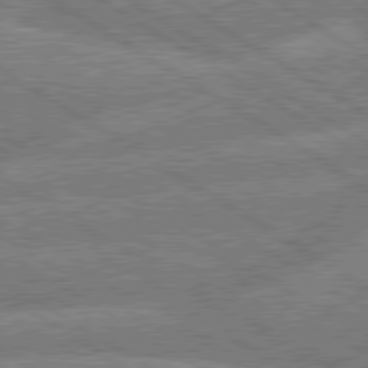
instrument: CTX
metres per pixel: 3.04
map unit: lApd
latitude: 79.7261
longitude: -162.6113
